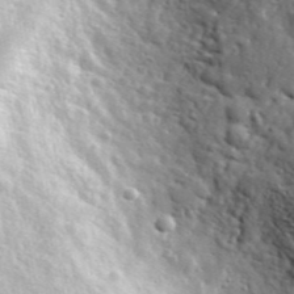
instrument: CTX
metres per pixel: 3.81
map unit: lHvf
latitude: 36.3467
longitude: -86.6301
